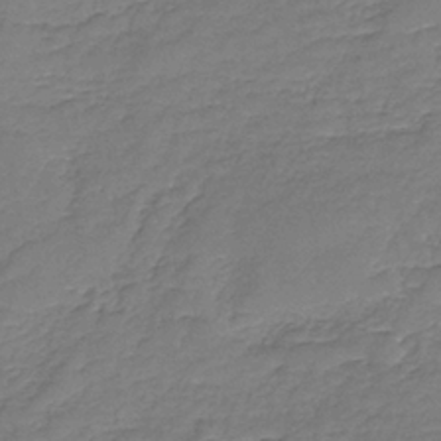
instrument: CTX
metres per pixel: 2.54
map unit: HNb
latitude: -36.0283
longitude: 51.1998
